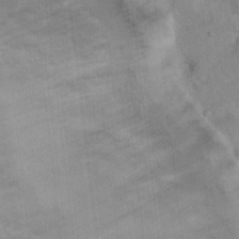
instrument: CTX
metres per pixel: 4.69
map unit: Hto
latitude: 15.0837
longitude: -40.0633
